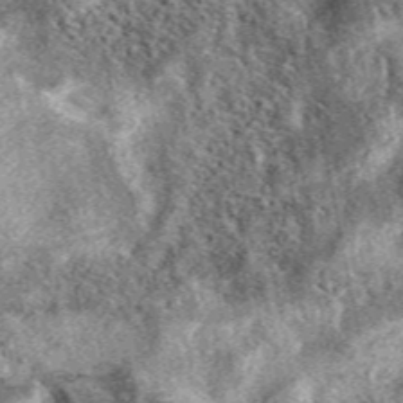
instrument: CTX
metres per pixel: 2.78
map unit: eAb
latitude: 39.4426
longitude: 109.8422
